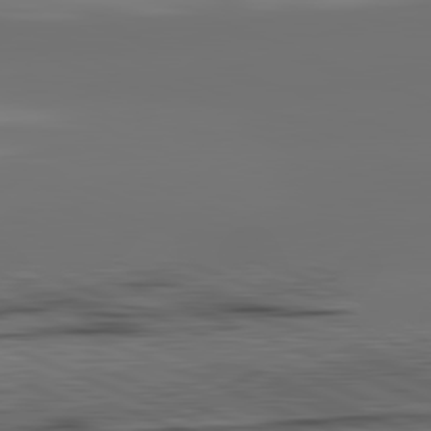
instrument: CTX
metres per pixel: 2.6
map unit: lApd
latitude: 82.1199
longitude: -167.6693
